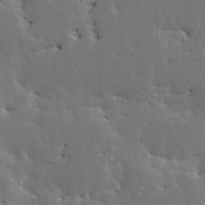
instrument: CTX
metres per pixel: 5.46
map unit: HNhu
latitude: 4.1956
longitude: 4.0472
